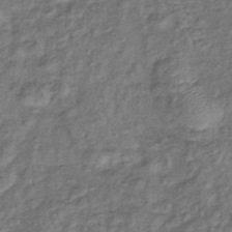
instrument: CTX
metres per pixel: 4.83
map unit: eHb
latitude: -39.5966
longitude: 78.3495
